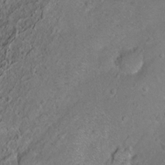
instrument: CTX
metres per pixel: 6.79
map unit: Ht
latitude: -7.0864
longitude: -36.3656
